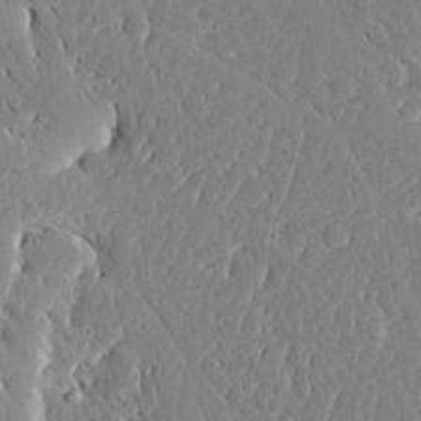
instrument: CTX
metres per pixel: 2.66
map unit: Ave
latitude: 16.0255
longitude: -139.4426
